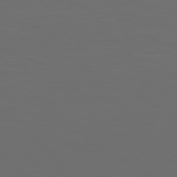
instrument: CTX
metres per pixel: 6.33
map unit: Hpe
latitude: 75.3482
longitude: -125.4237
